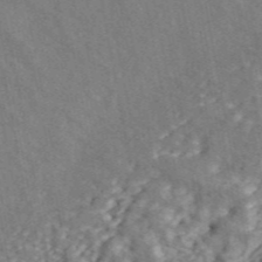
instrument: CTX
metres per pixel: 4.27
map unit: ANa
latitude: 45.2915
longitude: 45.6155
